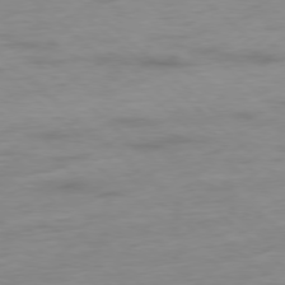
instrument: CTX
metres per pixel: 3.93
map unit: Hpe
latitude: -78.5384
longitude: -19.1970
